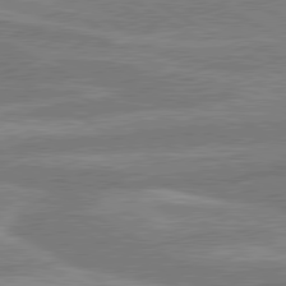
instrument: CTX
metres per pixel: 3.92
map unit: lApd
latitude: 80.2145
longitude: -167.8394
